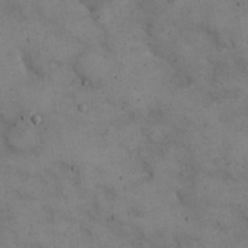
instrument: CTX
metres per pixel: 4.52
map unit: eHh
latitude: 21.7072
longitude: -61.4237
